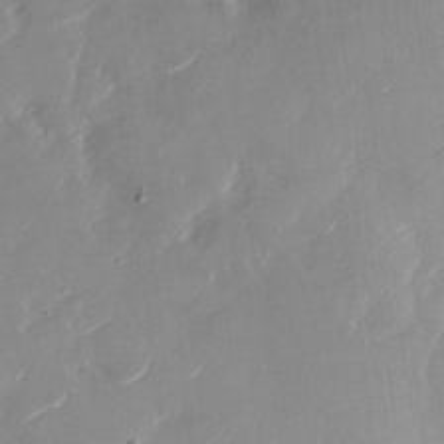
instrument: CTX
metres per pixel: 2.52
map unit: Nhu
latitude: -28.7652
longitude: -73.1404
